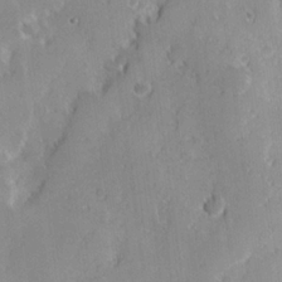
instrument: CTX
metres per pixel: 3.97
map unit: Hve
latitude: 23.9528
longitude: 146.4440
